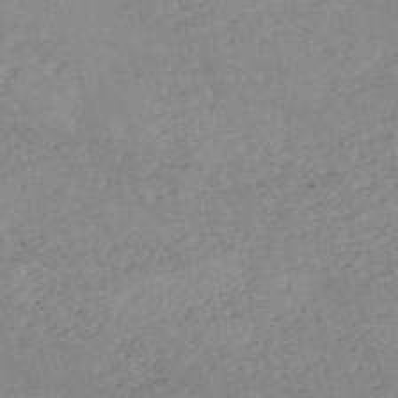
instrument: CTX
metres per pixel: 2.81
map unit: HNb
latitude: -54.5007
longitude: -34.4223
